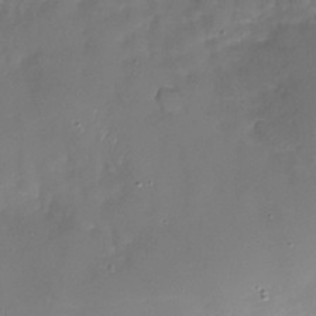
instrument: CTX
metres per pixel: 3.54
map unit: Nhu
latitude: -27.6343
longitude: -59.2726
